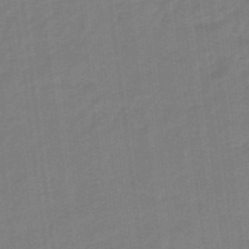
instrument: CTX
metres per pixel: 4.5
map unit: eHb
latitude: -46.3873
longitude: 87.2565
